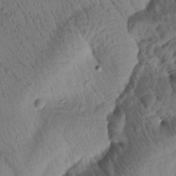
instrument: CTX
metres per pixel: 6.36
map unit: Htu
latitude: 0.9513
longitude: 175.5777
